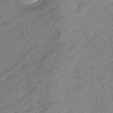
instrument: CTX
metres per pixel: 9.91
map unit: eHb
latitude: -39.8611
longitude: 81.7289
